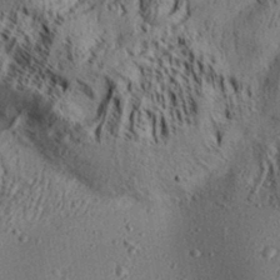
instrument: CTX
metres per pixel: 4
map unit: Aa
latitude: 31.4994
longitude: -136.7624
